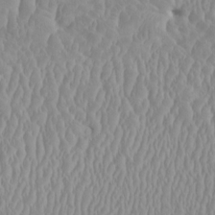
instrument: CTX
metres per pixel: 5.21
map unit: HNhu
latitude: -0.7841
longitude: 1.3510
